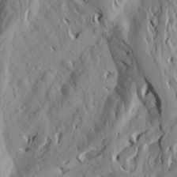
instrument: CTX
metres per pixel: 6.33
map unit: Aa
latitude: 24.3845
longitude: -144.4412
